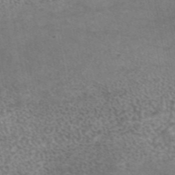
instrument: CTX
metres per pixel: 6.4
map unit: eAb
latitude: 44.5168
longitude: 108.3684
